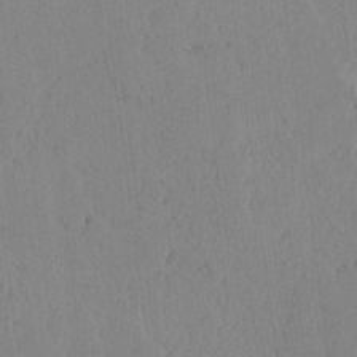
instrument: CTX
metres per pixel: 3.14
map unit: lAvf
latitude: -5.5966
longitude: -114.7813
